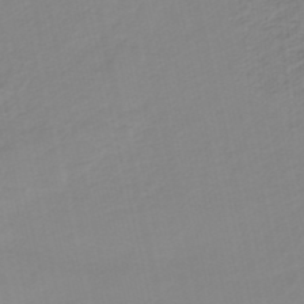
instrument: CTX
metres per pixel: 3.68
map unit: HNb
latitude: -36.1227
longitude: 55.3888
